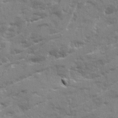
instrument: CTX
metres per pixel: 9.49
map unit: Ave
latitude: 21.1026
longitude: -130.3468
